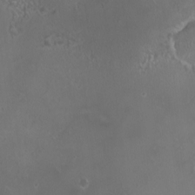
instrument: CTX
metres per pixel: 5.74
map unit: HNhu
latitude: 2.9324
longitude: 6.8786
